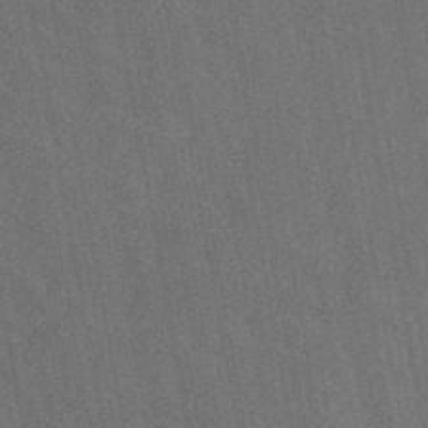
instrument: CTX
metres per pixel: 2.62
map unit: eAb
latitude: 42.6491
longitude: 106.0472
